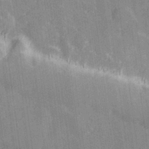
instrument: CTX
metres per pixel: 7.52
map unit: Hve
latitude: 28.6301
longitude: 146.4818
